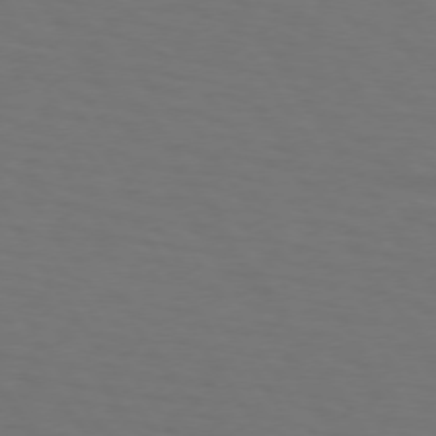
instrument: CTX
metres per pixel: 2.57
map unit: lApd
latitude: 73.4049
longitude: -75.6883
